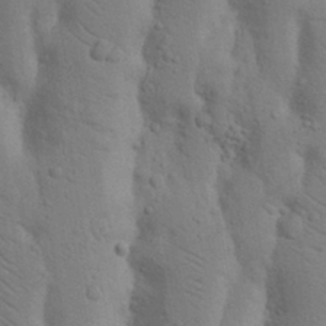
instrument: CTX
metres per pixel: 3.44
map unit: Nhu
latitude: 17.3104
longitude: -75.8772
